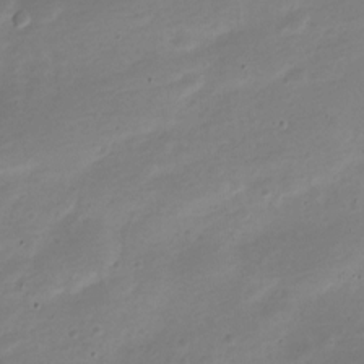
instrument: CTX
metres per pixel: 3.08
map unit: Nve
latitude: -22.0472
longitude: 104.9919
